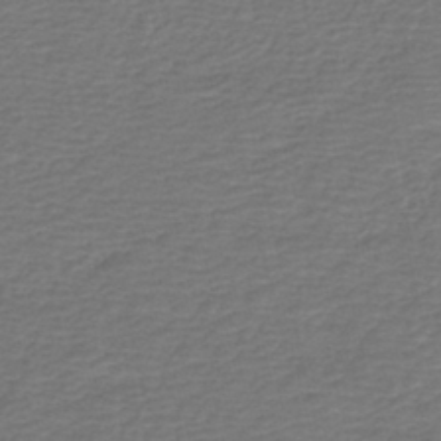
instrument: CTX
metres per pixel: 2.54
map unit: HNb
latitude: -42.6896
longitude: 50.4818
